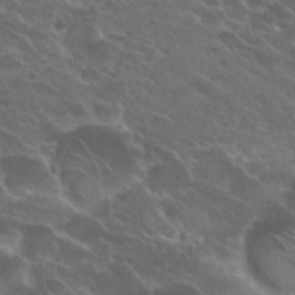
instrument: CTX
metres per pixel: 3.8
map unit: Hto
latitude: 25.5749
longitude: -39.8394
